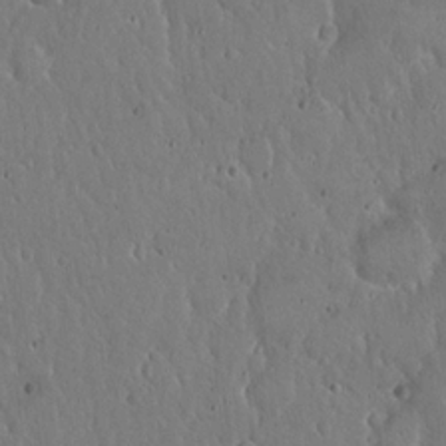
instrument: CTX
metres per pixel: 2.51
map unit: Hto
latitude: 18.0444
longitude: -59.7261
